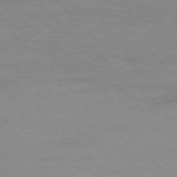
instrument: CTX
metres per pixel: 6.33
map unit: Ap
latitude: -77.2565
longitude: -83.6882
